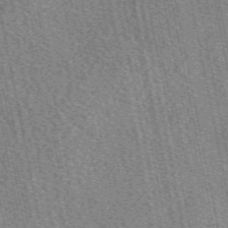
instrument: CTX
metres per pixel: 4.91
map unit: eAb
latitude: 50.4601
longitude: 114.7841
